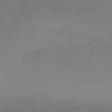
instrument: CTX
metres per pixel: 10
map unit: eHb
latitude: -47.4076
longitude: 87.0298
